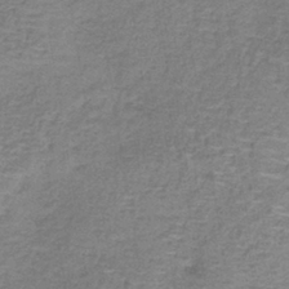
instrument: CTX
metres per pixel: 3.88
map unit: lHb
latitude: -39.1620
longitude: 59.9745
